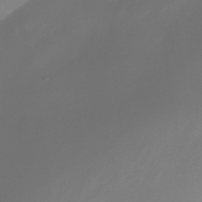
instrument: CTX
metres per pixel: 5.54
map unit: Nhe
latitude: -34.6707
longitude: -144.9136
